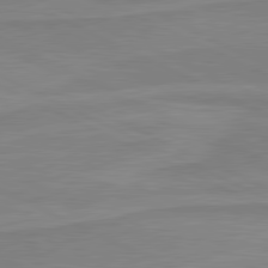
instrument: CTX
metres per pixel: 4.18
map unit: lApd
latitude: 81.0458
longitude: 169.7666
